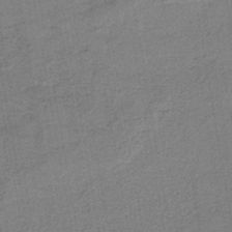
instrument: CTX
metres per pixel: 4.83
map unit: eAb
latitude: -37.8422
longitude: 52.1039
